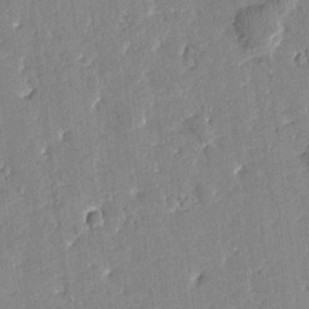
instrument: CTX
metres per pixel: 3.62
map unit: Htu
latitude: -2.1416
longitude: 174.9352
